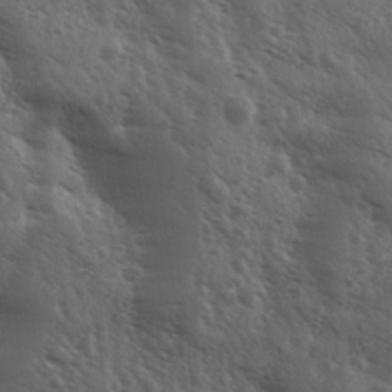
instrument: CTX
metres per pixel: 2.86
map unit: Ave
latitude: 11.3104
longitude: -103.4237
